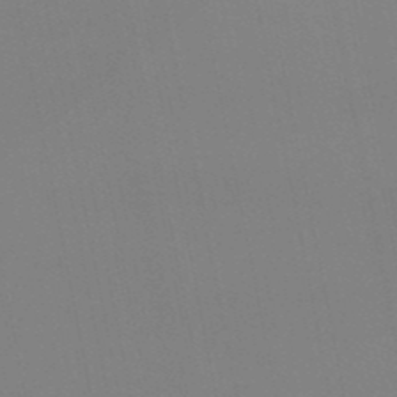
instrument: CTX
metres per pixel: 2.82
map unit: eHb
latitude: -50.2739
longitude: 69.0675
